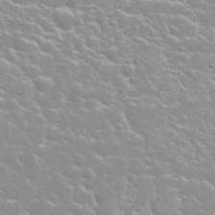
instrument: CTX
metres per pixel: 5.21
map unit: Nhu
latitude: 31.5183
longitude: -50.6679
